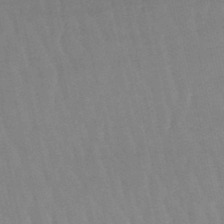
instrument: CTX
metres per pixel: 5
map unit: lHb
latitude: -48.4629
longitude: 72.9730
